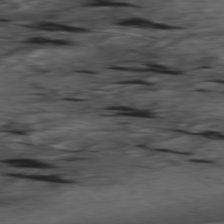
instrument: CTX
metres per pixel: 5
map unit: Hpe
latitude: -79.3131
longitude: -20.8947
